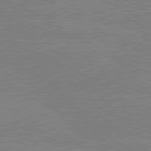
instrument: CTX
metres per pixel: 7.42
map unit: lApd
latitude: 80.3278
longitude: -127.4049
